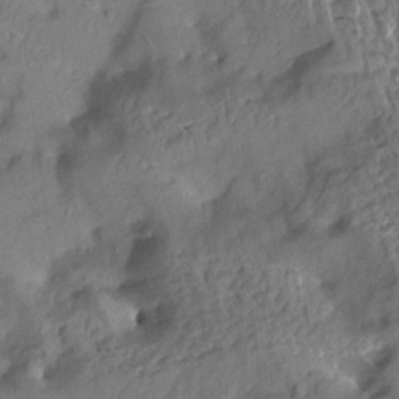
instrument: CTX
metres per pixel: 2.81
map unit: Aa
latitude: 13.1214
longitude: -143.9150
